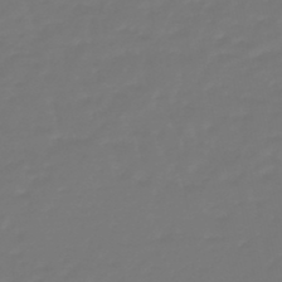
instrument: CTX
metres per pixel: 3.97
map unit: eHb
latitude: -46.8219
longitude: 81.2943
